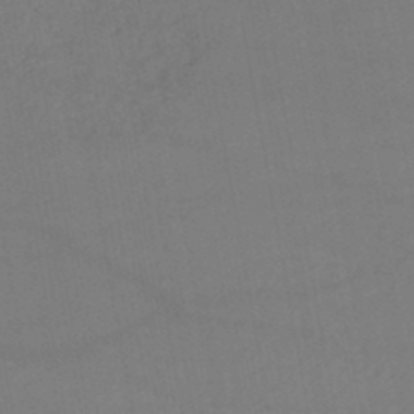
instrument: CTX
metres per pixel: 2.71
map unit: HNb
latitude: -46.1983
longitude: 56.8597
